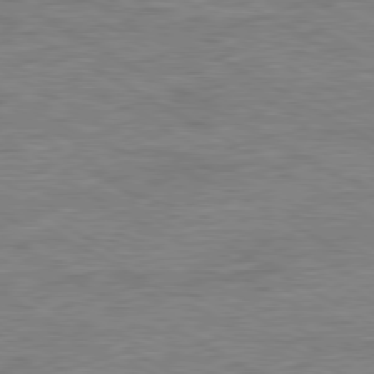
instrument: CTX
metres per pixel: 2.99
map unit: Ap
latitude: -80.4629
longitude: -77.1592
